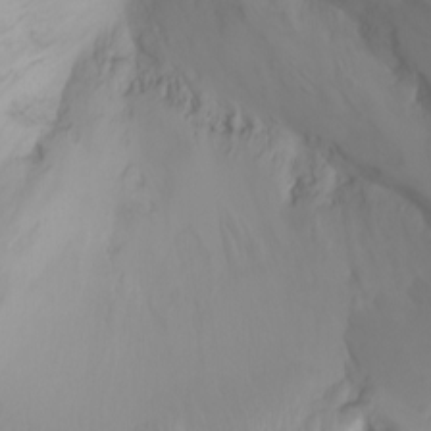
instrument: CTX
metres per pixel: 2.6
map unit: Ht
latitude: -1.1432
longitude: -61.3481
